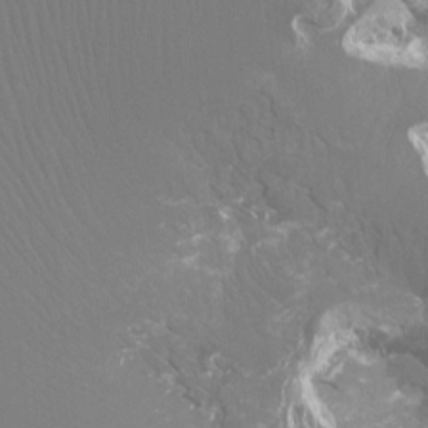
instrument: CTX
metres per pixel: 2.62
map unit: Ht
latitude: -7.0486
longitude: -30.7247
